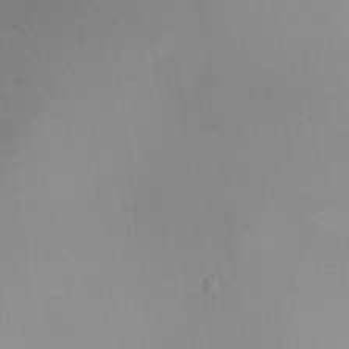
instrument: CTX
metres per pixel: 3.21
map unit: HNhu
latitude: 9.2915
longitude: 14.1228
